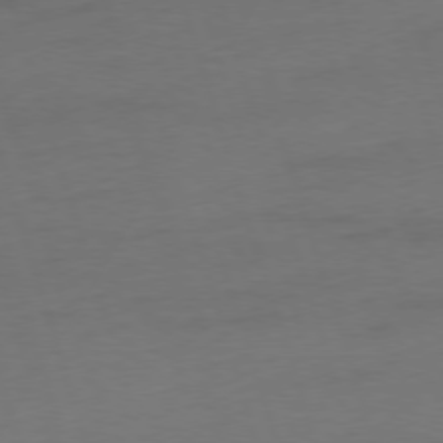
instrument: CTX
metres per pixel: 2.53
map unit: Ap
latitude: -76.4818
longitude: -73.2537
